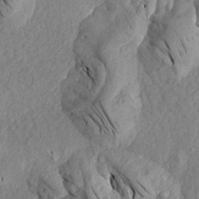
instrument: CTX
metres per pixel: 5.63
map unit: Aa
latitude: 18.8380
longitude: -145.5938
